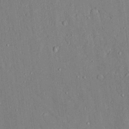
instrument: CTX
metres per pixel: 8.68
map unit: Aa
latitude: 24.2900
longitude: -132.5168
